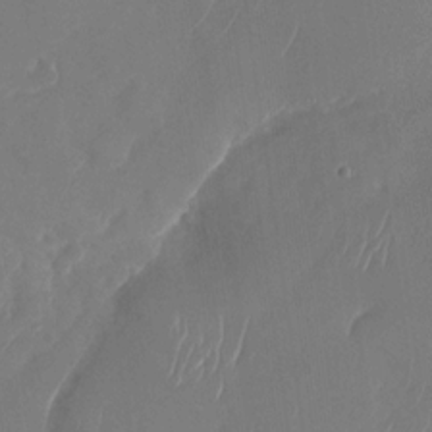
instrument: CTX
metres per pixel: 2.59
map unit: Nhu
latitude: -28.3684
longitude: -65.8961
